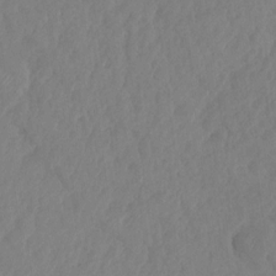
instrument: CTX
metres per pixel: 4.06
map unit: HNhu
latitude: -24.3873
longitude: 49.6344
